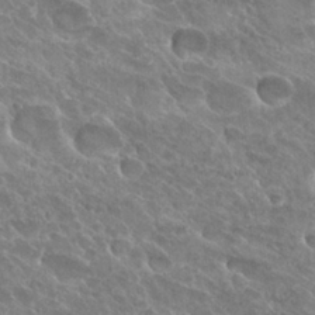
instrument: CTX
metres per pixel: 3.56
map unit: Hto
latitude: 27.6127
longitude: -38.6301
